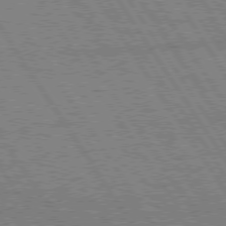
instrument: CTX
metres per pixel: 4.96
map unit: Hpe
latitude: 75.4238
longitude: -155.1214
